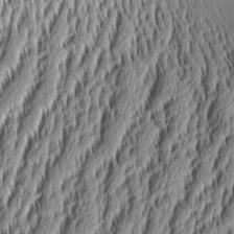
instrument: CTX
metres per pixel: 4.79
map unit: Aa
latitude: 8.9514
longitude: -130.4601
